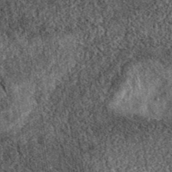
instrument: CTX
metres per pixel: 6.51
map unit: eAb
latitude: 38.7057
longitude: 109.0675
